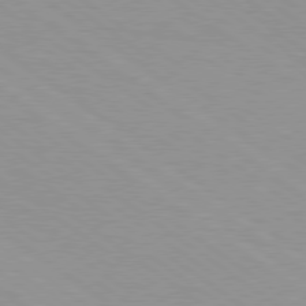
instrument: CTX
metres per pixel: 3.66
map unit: Hpe
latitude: 78.7624
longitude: -122.7813
